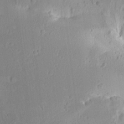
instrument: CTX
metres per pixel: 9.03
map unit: Aa
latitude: 12.5546
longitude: -143.2915
